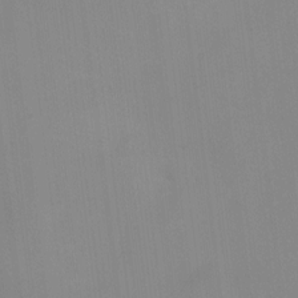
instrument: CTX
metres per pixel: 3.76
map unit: HNhu
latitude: 6.1389
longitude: 8.4062
